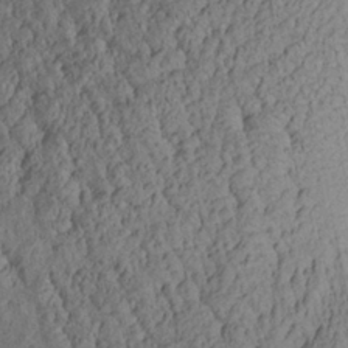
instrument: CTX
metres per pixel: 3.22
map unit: Aa
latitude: 27.9339
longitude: -134.8380
